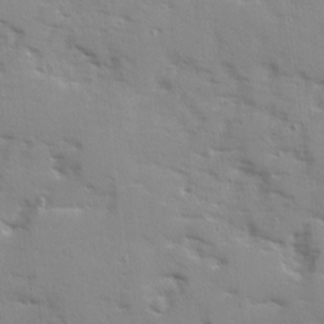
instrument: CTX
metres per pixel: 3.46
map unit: Ave
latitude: 12.6113
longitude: -101.8017
